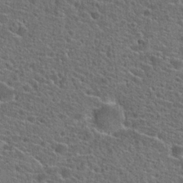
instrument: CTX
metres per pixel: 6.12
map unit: Hto
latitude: 23.9528
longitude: -44.6679
